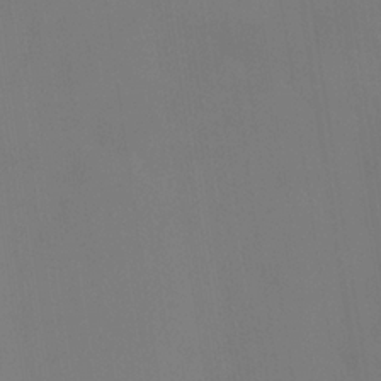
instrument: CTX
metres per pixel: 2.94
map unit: Htu
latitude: -14.3684
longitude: -48.1767
